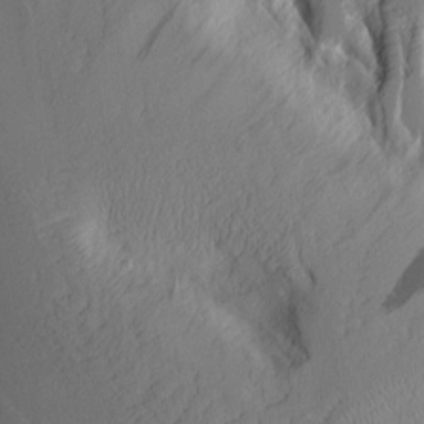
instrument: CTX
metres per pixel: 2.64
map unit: Aa
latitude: 9.9339
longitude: -126.2901
